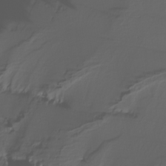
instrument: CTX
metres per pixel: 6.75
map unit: Nhu
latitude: -4.5762
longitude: -91.9150
